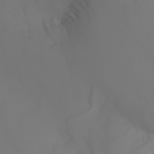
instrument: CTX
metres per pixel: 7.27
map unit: Aa
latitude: -6.5196
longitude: -85.2726
